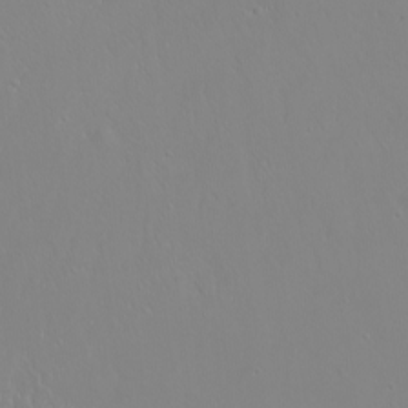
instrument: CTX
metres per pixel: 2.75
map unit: eHh
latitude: -10.1795
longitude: -68.1011
